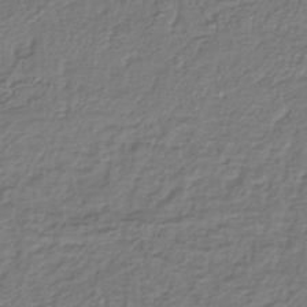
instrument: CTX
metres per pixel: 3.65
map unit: lHb
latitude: -38.8030
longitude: 62.0850
